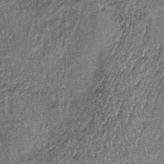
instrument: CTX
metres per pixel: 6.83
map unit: lHb
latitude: -38.1417
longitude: 67.1998
